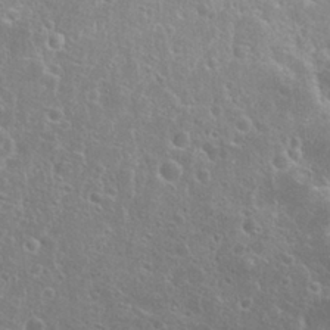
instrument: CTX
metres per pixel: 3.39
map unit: Nhu
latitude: 26.9136
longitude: -51.1403
